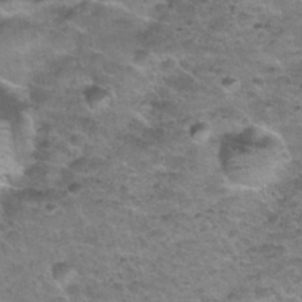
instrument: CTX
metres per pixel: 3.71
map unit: Nhu
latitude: 31.7450
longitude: -53.0270
